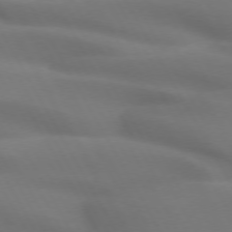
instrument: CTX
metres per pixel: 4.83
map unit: lApd
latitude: 72.5546
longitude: -49.6883
